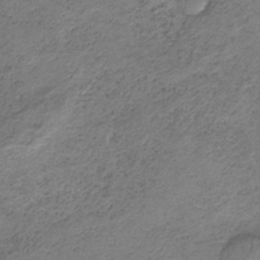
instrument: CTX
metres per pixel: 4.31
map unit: HNb
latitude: -32.6897
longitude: 63.0675
